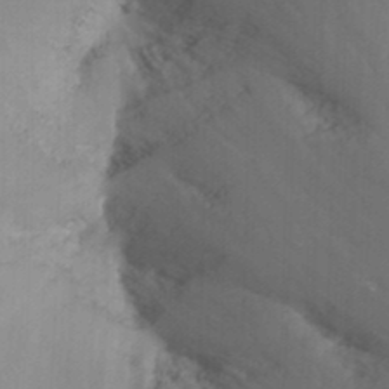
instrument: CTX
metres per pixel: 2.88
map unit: Nhu
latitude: -13.0675
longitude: -66.1955
